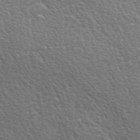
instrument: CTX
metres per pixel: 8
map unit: lAa
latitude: -3.6721
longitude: -122.4034
